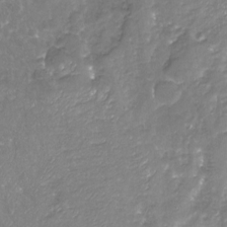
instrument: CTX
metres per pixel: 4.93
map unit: Nhu
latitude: -18.8975
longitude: -58.1011
